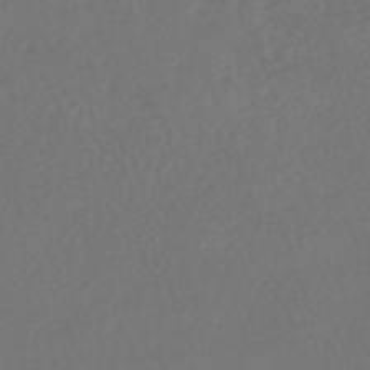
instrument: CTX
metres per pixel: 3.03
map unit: HNhu
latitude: -47.8044
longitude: 97.5399
